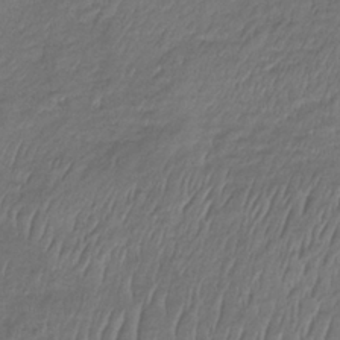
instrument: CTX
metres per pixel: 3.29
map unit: lHb
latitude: -34.6707
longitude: 69.4832
